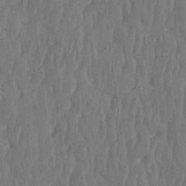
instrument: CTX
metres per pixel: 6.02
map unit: HNhu
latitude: -2.1605
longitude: 14.2362
